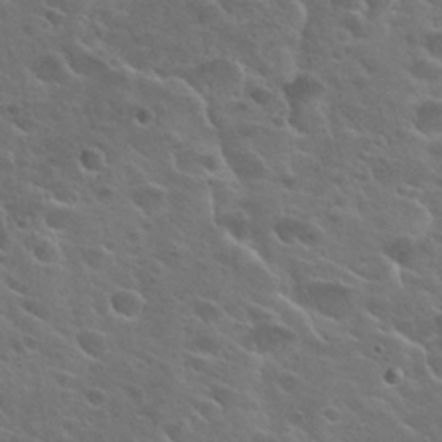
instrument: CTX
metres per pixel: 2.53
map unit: Hto
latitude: 25.6316
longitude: -50.1955
